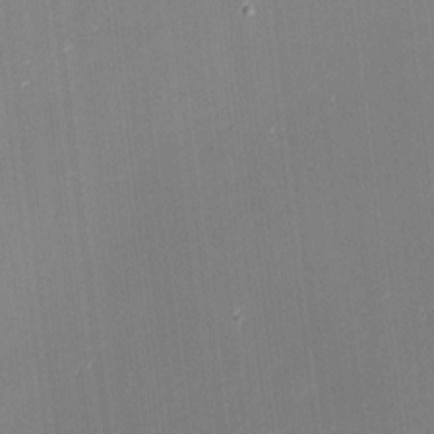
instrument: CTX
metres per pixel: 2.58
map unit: eHh
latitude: -2.2928
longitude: -80.5546
